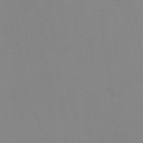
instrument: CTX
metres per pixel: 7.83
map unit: Ht
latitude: -8.1417
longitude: -34.1577
